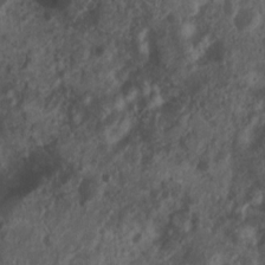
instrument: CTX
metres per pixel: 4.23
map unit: Nhu
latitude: 7.4048
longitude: -21.7260
